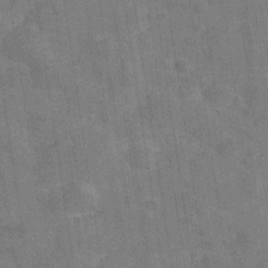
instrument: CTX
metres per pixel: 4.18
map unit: Hve
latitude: -28.9542
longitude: 92.2928
